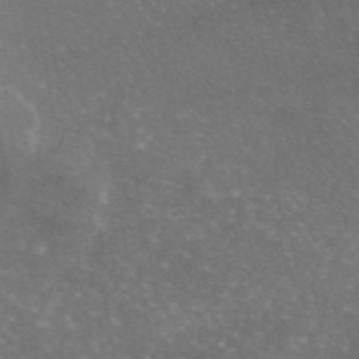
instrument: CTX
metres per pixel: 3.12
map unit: eAb
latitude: 45.5182
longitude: 115.6911
